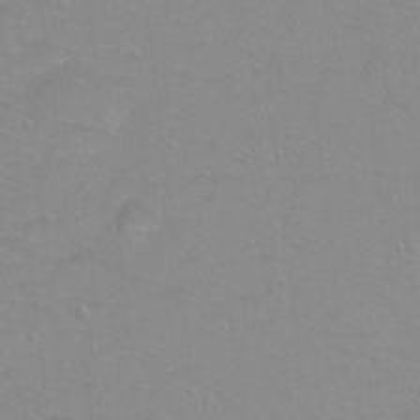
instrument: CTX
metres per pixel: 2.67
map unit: Ht
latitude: -9.0108
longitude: -35.7449
